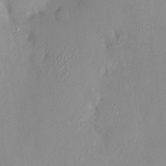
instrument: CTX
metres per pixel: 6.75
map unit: HNhu
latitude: 6.6113
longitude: 1.3510
